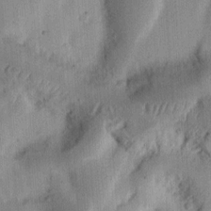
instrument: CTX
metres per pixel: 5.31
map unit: Ht
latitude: 12.1389
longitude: -74.4979
